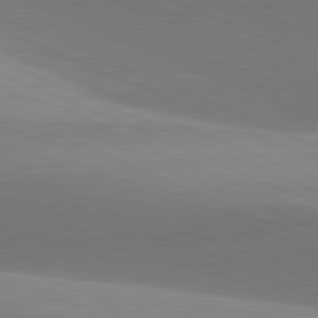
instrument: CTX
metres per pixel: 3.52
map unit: lApd
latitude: 81.9339
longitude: 143.2753
